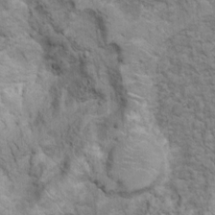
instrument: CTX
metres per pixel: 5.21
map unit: Ht
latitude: 10.2334
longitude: -39.5938
